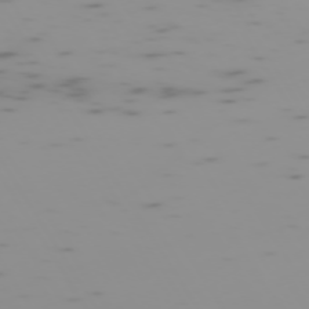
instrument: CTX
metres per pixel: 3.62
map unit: Hpe
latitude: -73.8611
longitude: 6.7841
